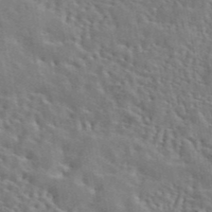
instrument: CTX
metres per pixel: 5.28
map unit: eAb
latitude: 43.6694
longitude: 113.1998
